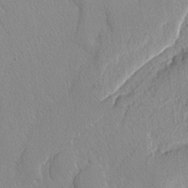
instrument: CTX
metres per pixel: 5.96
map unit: lAvf
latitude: -4.0661
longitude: -108.4412
